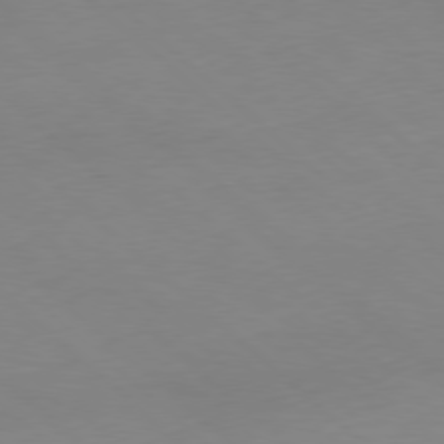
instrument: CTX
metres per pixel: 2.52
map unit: Hpe
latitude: -79.4076
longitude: 9.2754
